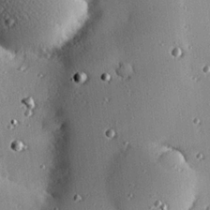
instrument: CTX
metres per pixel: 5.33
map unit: eHh
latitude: 23.6694
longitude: -90.6868
